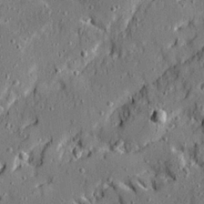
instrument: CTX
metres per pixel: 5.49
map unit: Ave
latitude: 20.7813
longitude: -128.8380
